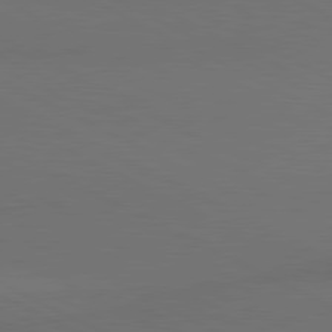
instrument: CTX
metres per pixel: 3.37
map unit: lApd
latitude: 80.9703
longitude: 138.1795
